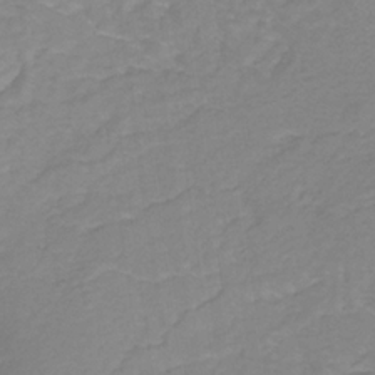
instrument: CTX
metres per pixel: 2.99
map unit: eHb
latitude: -30.6707
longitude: 63.9556
